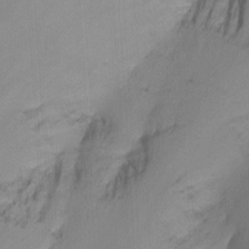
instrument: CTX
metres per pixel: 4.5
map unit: Nhu
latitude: -13.3510
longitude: -64.9703
